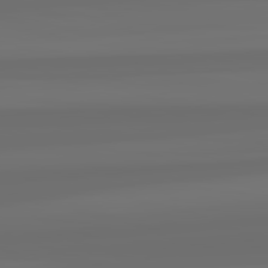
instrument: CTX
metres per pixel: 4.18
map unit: lApd
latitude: 82.4223
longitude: -166.8002
